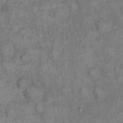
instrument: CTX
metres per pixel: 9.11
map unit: eHh
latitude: 17.9339
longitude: -62.2901
